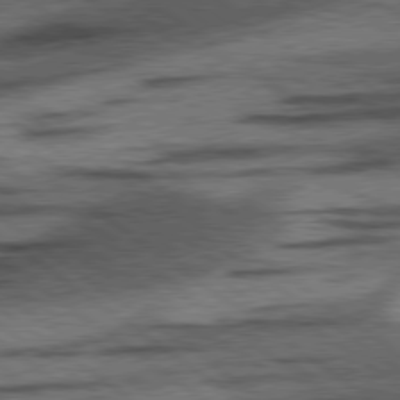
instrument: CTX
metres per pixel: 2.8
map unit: lApd
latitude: 78.3468
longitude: -53.2915
